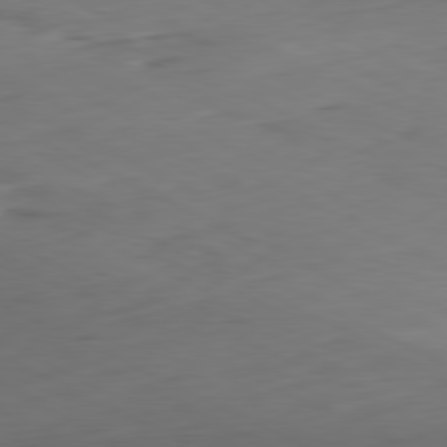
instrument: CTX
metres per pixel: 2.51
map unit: Hpe
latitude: -81.2565
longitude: 16.7275
